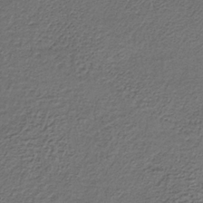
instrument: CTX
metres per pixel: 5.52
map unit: lHb
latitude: -35.7855
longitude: 61.8611
